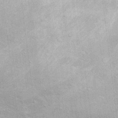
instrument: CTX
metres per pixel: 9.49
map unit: Hto
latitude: 10.7813
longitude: -36.8380
